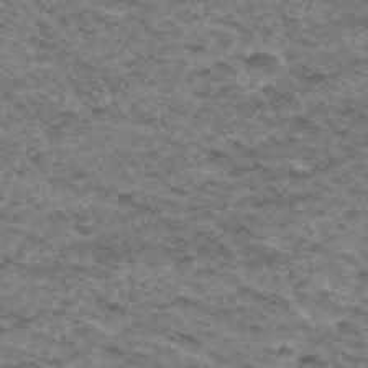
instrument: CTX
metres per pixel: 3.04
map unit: Hto
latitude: 33.3293
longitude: -47.5749
